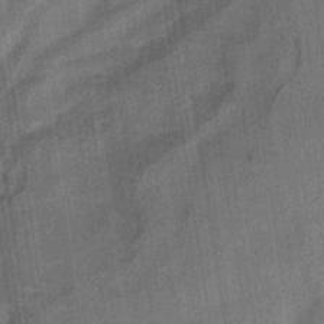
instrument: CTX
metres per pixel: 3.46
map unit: lHb
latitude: -33.8423
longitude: 65.7667
